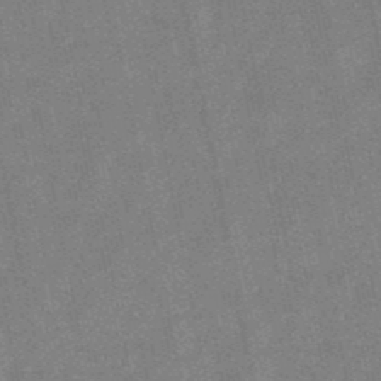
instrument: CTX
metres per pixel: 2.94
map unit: lHb
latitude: -48.7463
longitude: 79.0864
